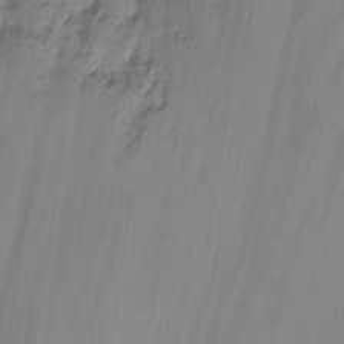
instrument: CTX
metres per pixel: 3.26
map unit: Nhu
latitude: -13.9556
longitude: -56.9135
